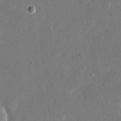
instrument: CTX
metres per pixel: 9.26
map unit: eHh
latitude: 7.5938
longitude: -68.7435
